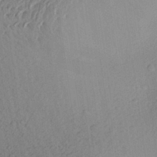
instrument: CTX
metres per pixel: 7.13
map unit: Aa
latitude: 27.9528
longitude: -146.5168
